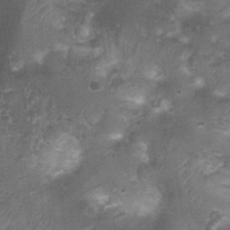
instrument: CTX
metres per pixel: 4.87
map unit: Nhu
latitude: 1.4237
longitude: -17.9528
